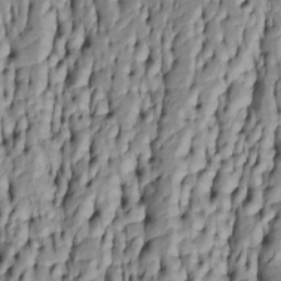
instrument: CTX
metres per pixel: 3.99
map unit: Htu
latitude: -5.4265
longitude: 152.1794
